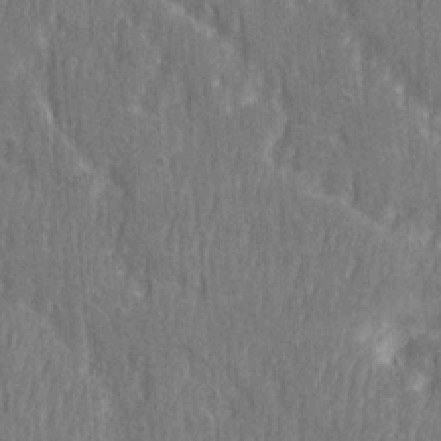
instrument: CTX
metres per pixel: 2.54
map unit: Ave
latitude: 22.5546
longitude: -134.0822
